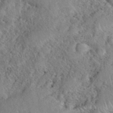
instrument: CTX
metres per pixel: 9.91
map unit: eHh
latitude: 40.4223
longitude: -56.2144
